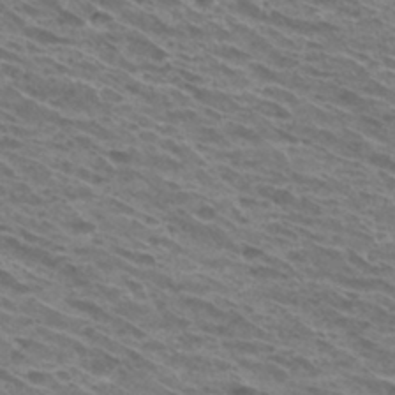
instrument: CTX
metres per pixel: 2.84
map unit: Hto
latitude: 32.7246
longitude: -40.4034
